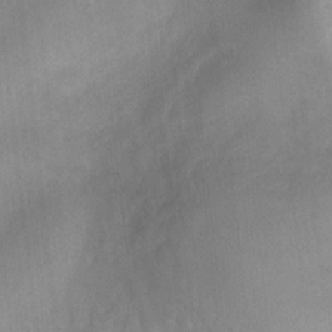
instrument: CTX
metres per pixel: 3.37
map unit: Ht
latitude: 2.8569
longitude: -29.2159
